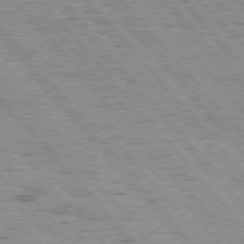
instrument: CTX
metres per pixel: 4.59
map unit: Hpe
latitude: 75.8205
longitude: -150.5923
